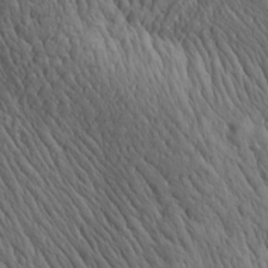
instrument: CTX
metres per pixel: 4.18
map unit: Aa
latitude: 26.7624
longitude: -141.4993
